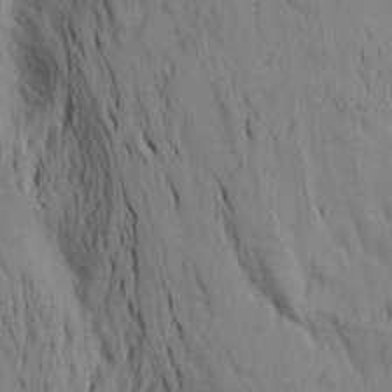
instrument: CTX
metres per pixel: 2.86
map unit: Aa
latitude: 18.9513
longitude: -149.3671
